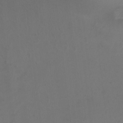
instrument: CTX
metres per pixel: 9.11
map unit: Nhu
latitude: -12.2173
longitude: -41.6882
